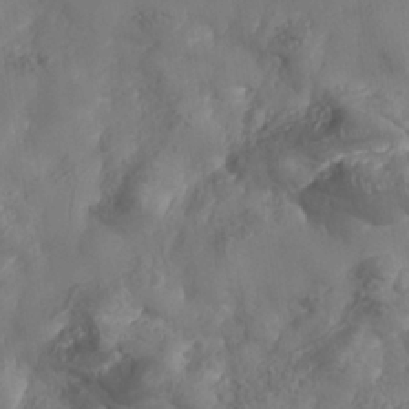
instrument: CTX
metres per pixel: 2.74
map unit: Nhe
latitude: -37.1431
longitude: 138.3118
